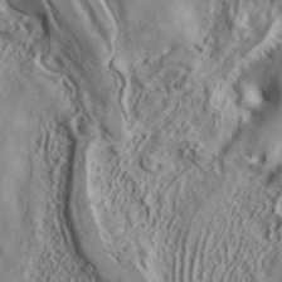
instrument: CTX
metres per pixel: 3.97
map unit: ANa
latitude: 40.9703
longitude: 15.0487
